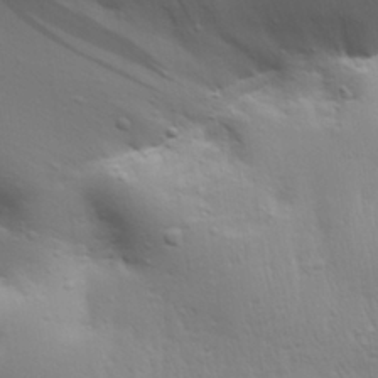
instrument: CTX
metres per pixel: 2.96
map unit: Aa
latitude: 29.5182
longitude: -134.4790
